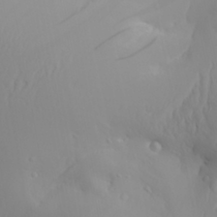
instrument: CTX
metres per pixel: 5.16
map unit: Aa
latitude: 29.7072
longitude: -133.4238
